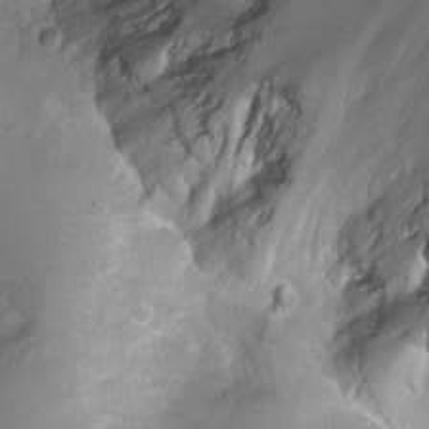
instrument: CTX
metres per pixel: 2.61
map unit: Ht
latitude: -1.9179
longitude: -16.6679
